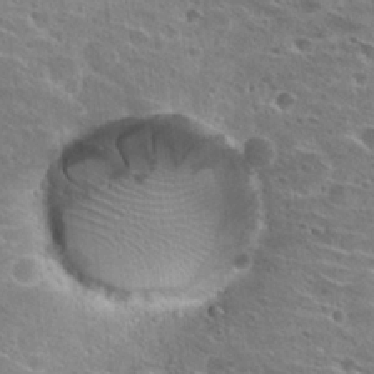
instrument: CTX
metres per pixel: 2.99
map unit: Hto
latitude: 26.6491
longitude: -45.7449
